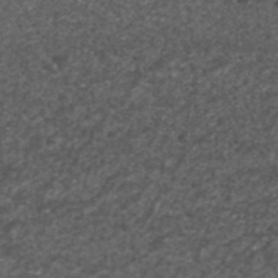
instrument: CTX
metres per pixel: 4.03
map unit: ANa
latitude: 41.3481
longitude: 26.0472
